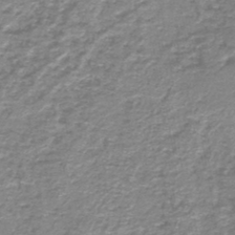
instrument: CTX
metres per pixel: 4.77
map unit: HNb
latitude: -44.2173
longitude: 50.2173
